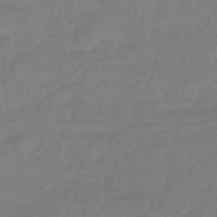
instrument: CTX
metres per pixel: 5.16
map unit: eHb
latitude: -46.1983
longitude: 84.2739
